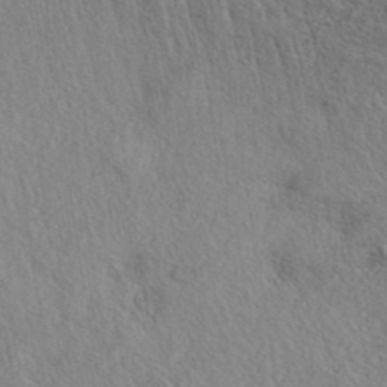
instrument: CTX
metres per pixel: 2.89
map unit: eAb
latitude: 39.1592
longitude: 113.2187
